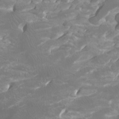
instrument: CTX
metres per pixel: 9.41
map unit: Htu
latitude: -7.0675
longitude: -48.6490
